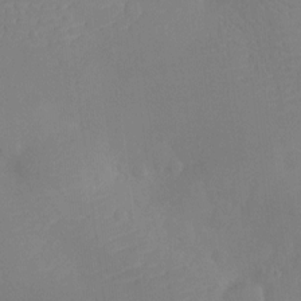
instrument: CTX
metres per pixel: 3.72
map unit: Ht
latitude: -12.0850
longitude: -24.0633
